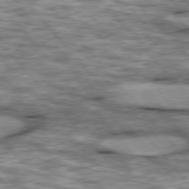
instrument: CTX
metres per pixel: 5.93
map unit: lApd
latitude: 76.6301
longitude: -49.0836
